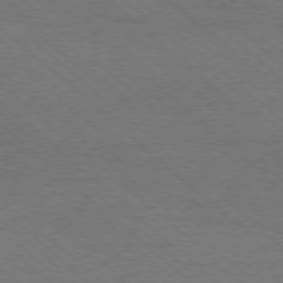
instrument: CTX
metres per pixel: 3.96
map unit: Ap
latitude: -78.3117
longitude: -86.2522
